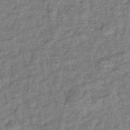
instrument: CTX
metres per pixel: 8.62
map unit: eHb
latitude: -39.9745
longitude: 81.2376
